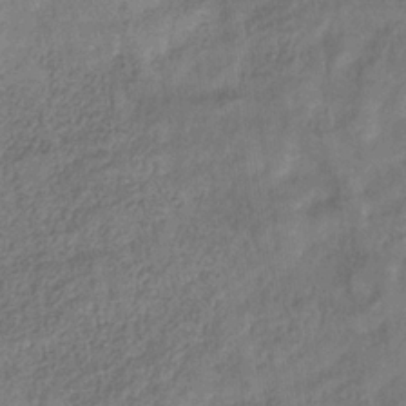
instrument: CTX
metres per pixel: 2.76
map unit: eHb
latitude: -33.5777
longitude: 76.5763
